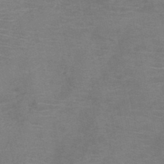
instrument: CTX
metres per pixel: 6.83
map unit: HNb
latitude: -45.8611
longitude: -47.0270
